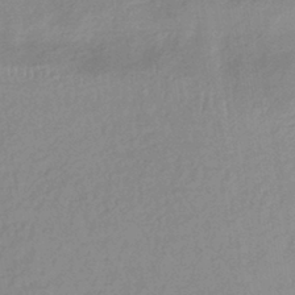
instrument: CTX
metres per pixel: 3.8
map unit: lHb
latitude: -36.5762
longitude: 69.2564
